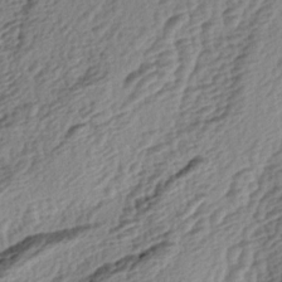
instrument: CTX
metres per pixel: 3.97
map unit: lAa
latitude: -3.9178
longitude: -123.1403
